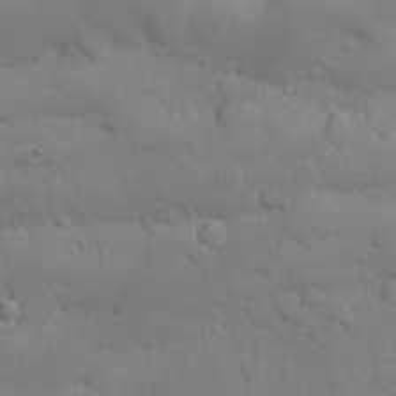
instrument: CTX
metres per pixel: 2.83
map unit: Nhu
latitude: 25.7827
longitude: -70.2522
